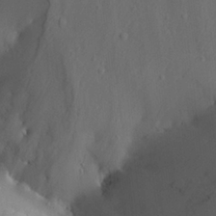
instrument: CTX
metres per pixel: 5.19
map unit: Aa
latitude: 24.3845
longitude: -136.4601
